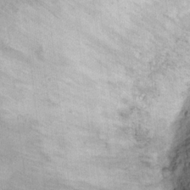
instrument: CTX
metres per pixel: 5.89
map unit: Ht
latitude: 9.5560
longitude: -37.6316
